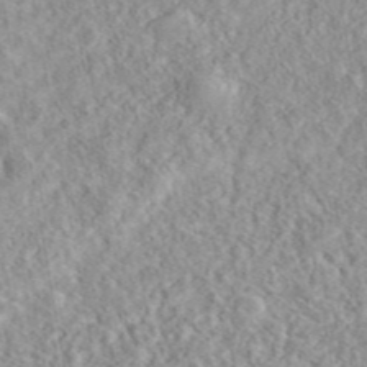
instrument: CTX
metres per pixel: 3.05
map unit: eAb
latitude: 44.0444
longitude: 116.8596
